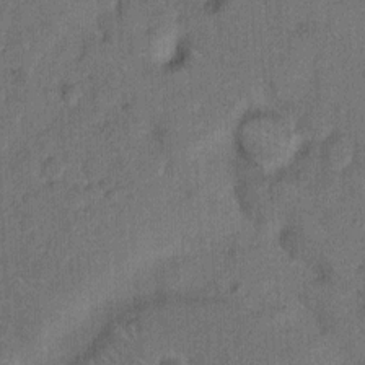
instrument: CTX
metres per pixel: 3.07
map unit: Hto
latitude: 8.4601
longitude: -61.4237
